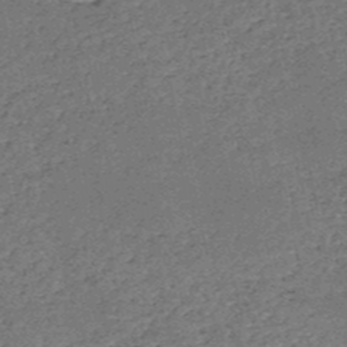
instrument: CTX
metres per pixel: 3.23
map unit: HNb
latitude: -51.7100
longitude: -49.3293
